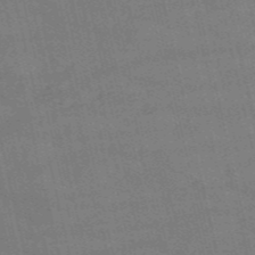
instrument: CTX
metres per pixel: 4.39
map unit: HNb
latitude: -53.0486
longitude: -41.0080
